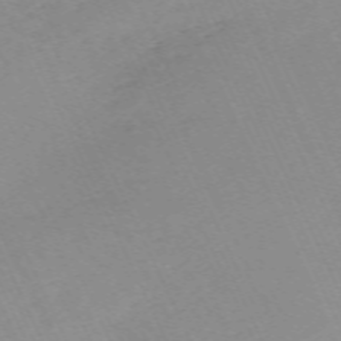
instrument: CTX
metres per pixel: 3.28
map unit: Nhu
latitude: -67.4454
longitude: 39.2565
